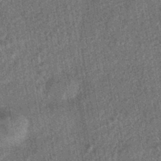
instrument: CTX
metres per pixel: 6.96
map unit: HNhu
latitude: -43.1620
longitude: 98.4818
